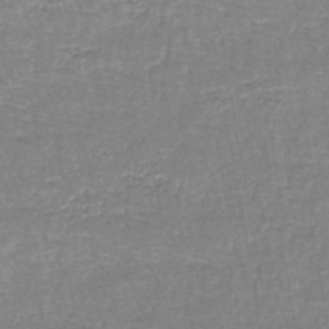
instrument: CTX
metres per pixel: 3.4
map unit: lHb
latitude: -44.0283
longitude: 57.4265
